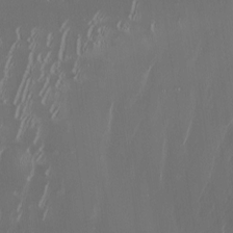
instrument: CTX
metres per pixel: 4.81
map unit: Nhu
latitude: -6.5007
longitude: -90.8002
